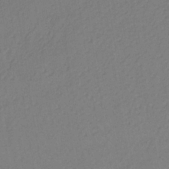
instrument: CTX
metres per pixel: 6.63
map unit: lHb
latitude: -35.1998
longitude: 72.0661
